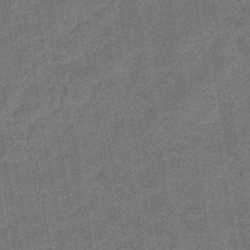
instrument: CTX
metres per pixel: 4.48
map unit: eHb
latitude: -45.6911
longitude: 86.9542
